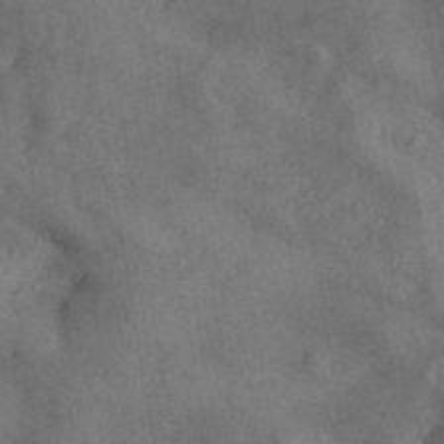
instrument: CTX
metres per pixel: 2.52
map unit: ANa
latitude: 40.2144
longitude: 18.3684
